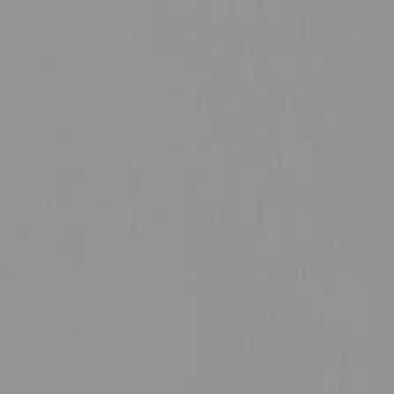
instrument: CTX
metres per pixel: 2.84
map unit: HNhu
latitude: -0.7841
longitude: -5.8394
